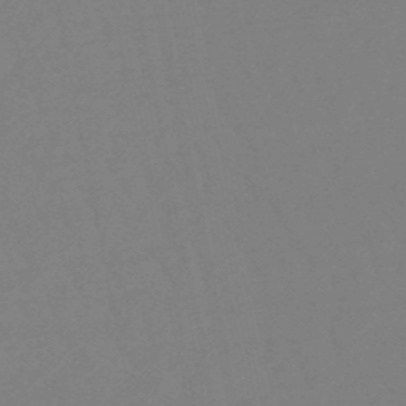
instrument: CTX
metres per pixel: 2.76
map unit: eHb
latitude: -49.0298
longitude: 85.6532
